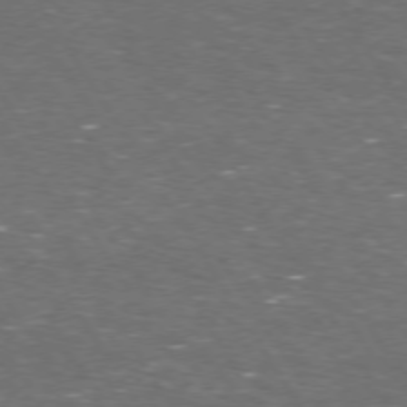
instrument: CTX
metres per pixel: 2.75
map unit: Hpe
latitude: 73.0270
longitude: -124.6679
